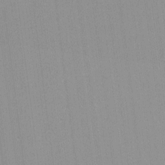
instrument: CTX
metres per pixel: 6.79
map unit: lHvf
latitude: -12.7085
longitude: -103.1403
